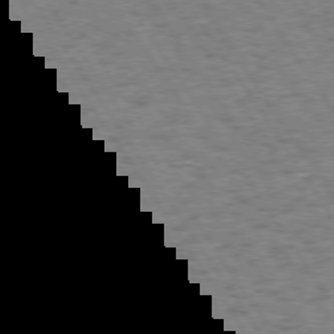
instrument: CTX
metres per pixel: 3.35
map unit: Hpe
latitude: 73.4427
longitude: -128.6679
